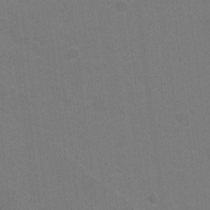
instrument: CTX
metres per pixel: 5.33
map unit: Ht
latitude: 1.4993
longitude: -33.7639
